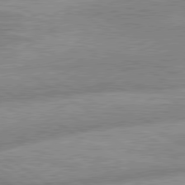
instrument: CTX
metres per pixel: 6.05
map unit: lApd
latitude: 80.0255
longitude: -164.7435
